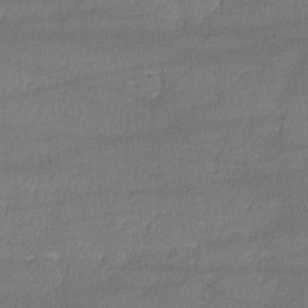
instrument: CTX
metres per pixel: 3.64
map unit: lHvf
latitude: -11.1053
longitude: -100.9514
